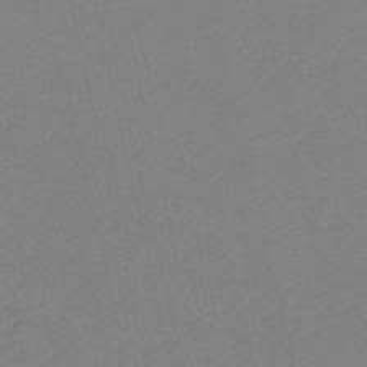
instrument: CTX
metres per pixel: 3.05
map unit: HNb
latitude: -54.0283
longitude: -50.1200
